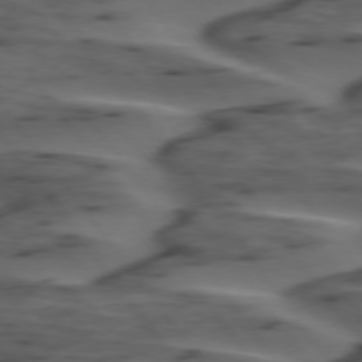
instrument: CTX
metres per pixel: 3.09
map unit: lApd
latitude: 75.5182
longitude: -71.0080
